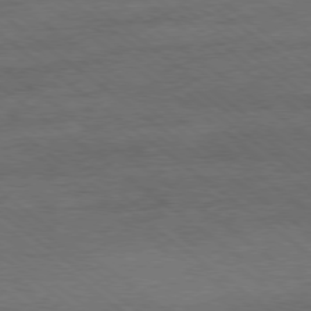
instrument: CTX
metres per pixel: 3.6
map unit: Ap
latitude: -78.8597
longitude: -100.2523
